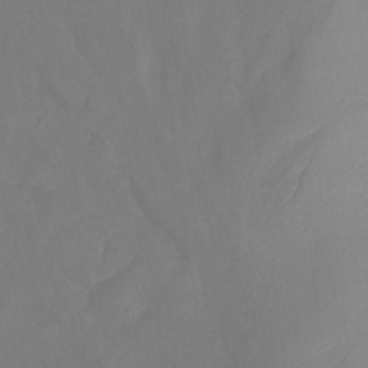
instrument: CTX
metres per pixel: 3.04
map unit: Ht
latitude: -13.1809
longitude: -44.1955
